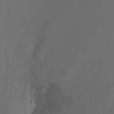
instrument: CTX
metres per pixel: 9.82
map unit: Ht
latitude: -9.0108
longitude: -45.8961
